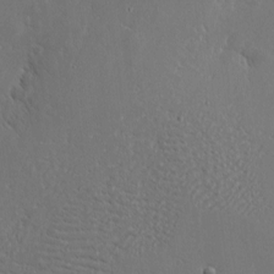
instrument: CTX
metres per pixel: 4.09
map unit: eHh
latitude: 2.4223
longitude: -78.4412
